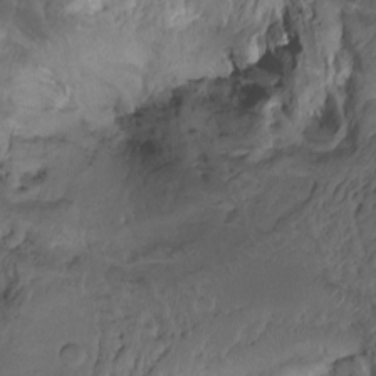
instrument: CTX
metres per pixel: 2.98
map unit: Hto
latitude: -7.8422
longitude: -44.7246
